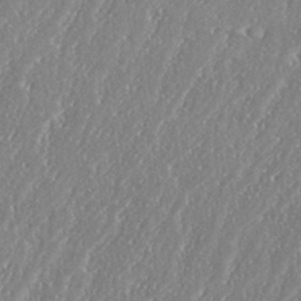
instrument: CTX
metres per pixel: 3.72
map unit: eHh
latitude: 34.1955
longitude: -132.7813
